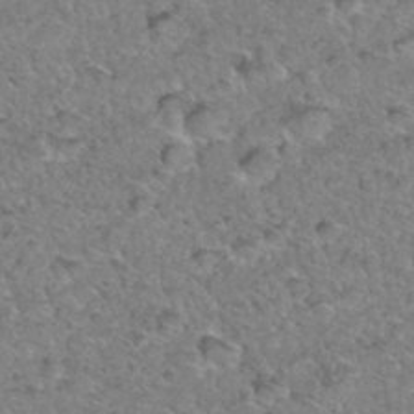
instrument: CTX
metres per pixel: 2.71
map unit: Hto
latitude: 35.5749
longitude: -47.9528
